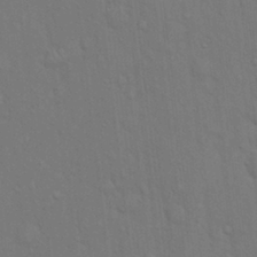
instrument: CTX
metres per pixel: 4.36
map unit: Hto
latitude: 14.5735
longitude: -57.8583
